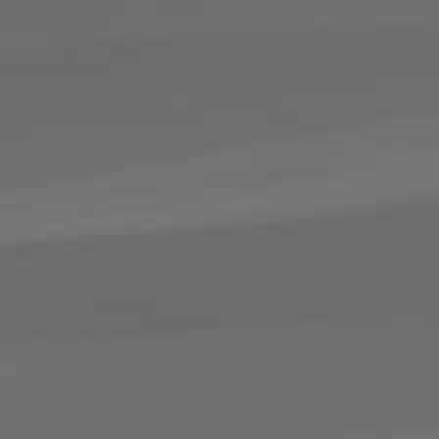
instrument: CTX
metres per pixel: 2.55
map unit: lApd
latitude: 82.4412
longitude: 135.0486
